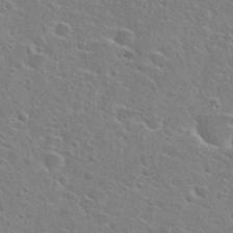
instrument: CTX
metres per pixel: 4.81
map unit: Hto
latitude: 25.8961
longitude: -48.2522
